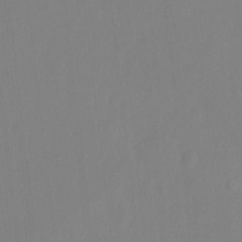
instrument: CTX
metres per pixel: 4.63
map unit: Hto
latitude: -8.4062
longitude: -43.4804
